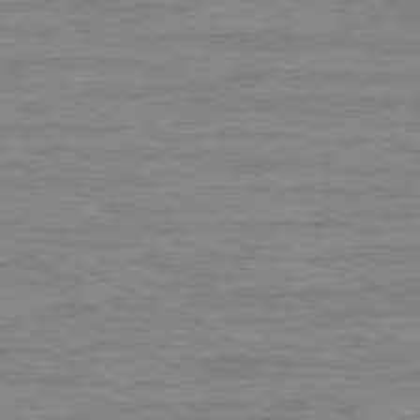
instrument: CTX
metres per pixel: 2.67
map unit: Ap
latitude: -80.0283
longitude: -104.6302
